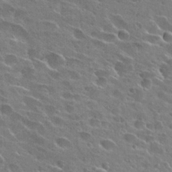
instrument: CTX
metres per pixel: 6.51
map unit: Hto
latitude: 25.9150
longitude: -43.6505
